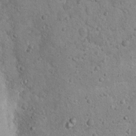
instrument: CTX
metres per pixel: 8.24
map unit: Nhu
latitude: 13.9150
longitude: -28.3089
